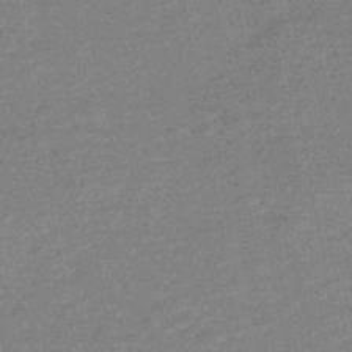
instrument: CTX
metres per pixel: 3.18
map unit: HNhu
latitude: -44.4251
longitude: 99.3887
